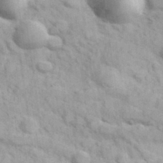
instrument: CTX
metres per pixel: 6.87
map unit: Hve
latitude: 32.0633
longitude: 151.3132
